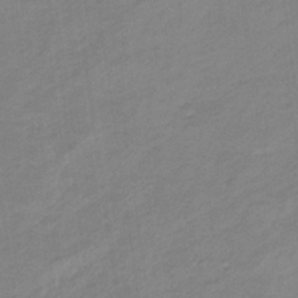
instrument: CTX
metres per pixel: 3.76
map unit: lHb
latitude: -34.4818
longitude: 68.7652
